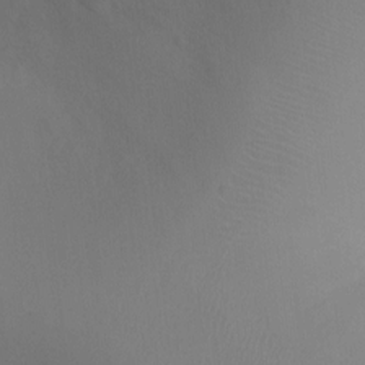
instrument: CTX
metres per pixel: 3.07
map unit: Ht
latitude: -4.1794
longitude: -25.8583
